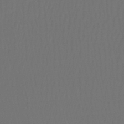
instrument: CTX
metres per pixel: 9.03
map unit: lHb
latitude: -47.0675
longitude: 64.6330
